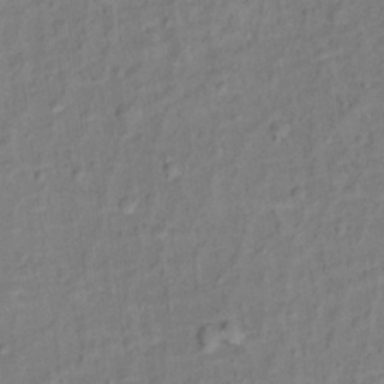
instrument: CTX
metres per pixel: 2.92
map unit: Ht
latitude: 12.4412
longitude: -39.0080
